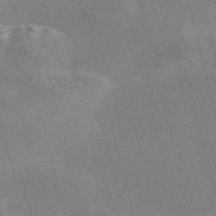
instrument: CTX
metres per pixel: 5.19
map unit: Nve
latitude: -57.7666
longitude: 62.6518
